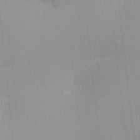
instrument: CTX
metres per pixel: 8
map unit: HNhu
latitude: 6.9703
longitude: -1.6316
